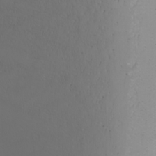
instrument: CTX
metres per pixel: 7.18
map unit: Nhu
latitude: -4.4251
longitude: -90.4979
